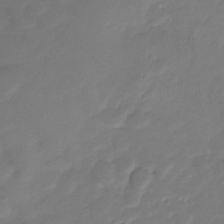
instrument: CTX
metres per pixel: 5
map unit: Nve
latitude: -20.2928
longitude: 105.1431
